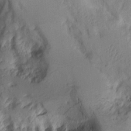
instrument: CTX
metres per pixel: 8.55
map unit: Aa
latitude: 10.1956
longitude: -126.7435
